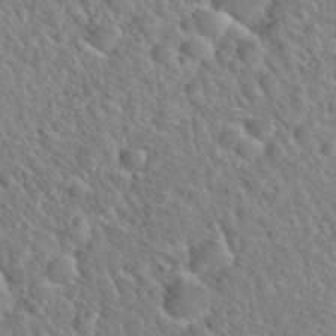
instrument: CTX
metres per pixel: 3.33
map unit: Hto
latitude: 35.8961
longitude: -49.4615
